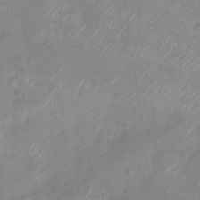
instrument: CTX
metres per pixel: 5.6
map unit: Nhu
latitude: -28.6519
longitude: -62.7624
